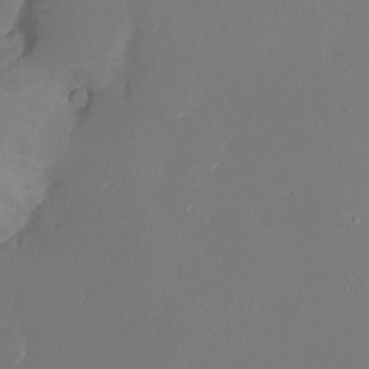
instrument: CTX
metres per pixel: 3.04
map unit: Ht
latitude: -6.0283
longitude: -26.2145
